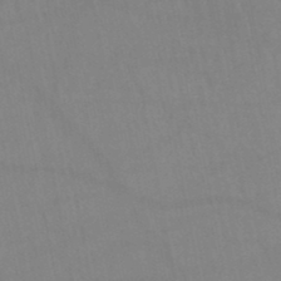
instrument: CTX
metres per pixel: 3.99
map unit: lHb
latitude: -47.3698
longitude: 75.3699
